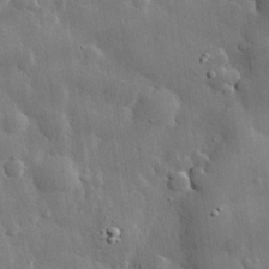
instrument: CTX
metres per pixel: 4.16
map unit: eHh
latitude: 29.3104
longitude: -79.9339
